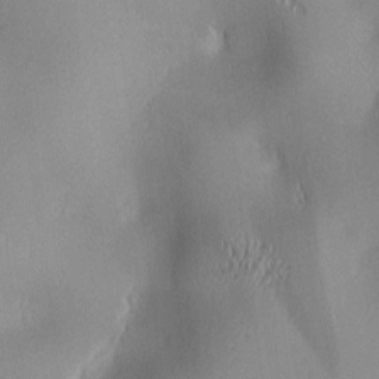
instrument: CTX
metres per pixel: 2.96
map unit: lAa
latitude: 1.3859
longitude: -116.8758
